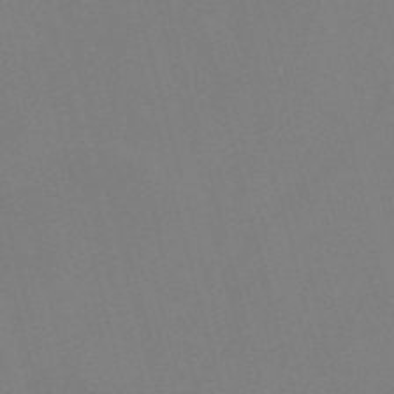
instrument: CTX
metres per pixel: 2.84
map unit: Nve
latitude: -58.0849
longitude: 62.0472
